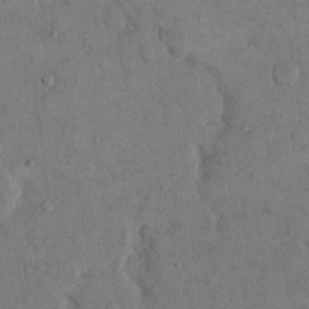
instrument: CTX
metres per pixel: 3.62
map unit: eHh
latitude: 14.3657
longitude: -67.9528
